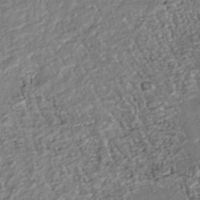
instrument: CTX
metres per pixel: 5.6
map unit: Nhu
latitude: -38.6897
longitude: -81.1781
